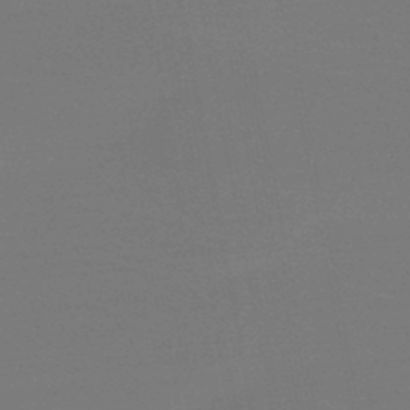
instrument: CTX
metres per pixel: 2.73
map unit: HNb
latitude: -46.7652
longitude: -44.1200
